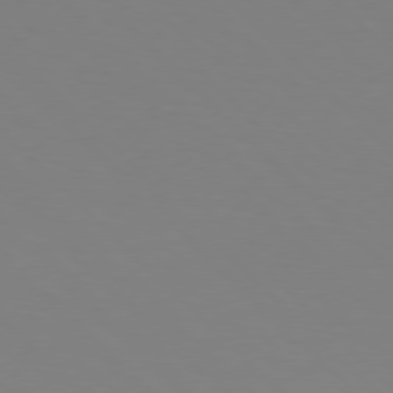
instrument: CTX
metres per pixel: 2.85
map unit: Hpe
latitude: 77.3481
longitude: -167.8961
